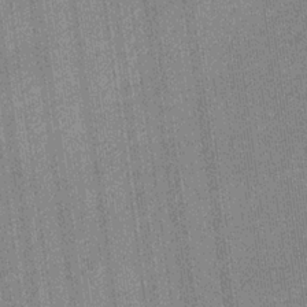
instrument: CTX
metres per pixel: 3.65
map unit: eHb
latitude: -30.4251
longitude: 64.3307
